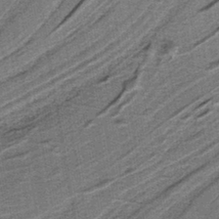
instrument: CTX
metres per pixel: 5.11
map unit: lHb
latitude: -39.5777
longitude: 52.7463
